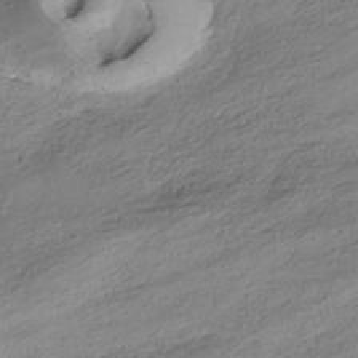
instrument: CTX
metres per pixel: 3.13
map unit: HNhu
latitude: -42.0283
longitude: 105.6344
